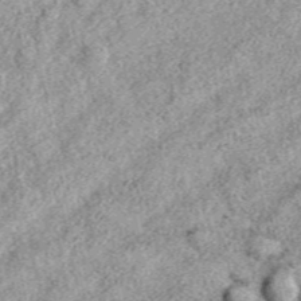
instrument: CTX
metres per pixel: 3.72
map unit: eAb
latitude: 38.7435
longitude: 110.1039
